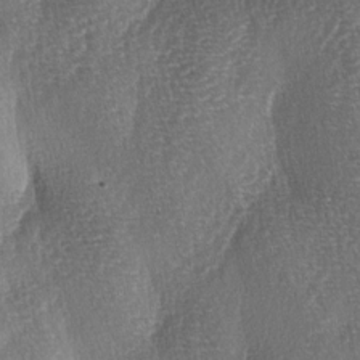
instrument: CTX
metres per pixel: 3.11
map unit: lAa
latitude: -3.8422
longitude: -129.0647
